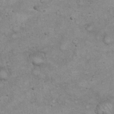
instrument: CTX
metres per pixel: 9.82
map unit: eHh
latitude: 20.3845
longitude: -59.6127
